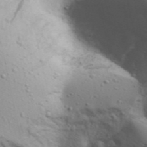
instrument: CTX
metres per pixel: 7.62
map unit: Aa
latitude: 29.4804
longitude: -146.2901
